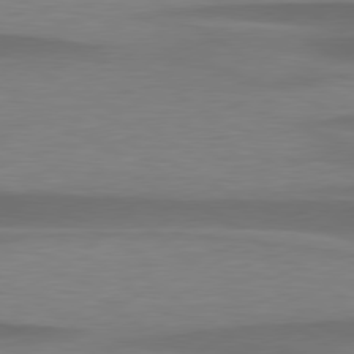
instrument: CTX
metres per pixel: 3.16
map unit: lApd
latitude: 79.2537
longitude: -94.9136
